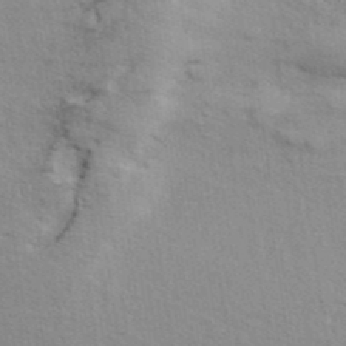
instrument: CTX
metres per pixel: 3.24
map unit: ANa
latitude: 39.3293
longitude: 28.8975
